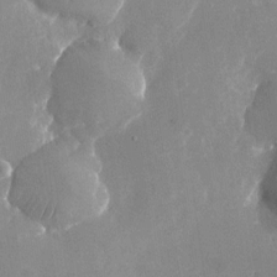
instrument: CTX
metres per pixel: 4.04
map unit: Nhu
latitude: -25.1242
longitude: -70.6301
